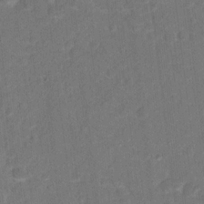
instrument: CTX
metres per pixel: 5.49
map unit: Hto
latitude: 15.8773
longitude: -39.6316
